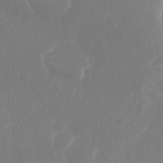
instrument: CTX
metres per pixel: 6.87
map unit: Hto
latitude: -8.3684
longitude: -45.2348
